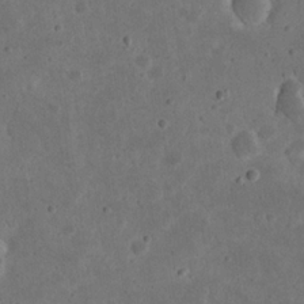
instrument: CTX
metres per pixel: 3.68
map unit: eHh
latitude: 22.0822
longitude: -68.1578
